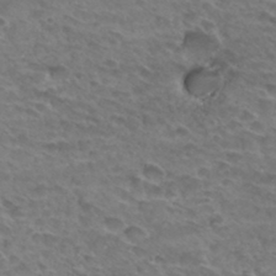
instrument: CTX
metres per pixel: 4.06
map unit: Hto
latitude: 33.7261
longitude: -44.5168
